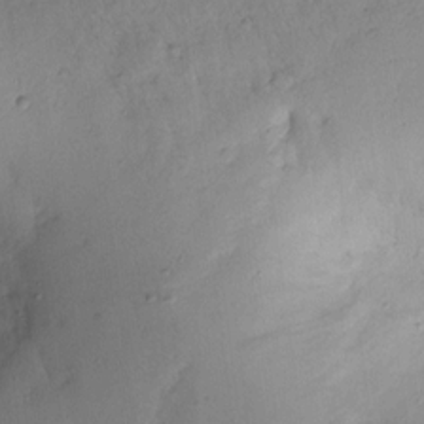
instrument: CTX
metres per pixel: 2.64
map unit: lAvf
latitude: 8.7057
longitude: 166.9920
